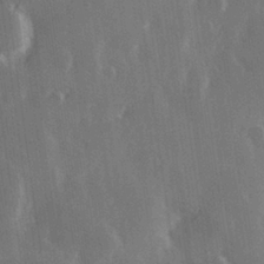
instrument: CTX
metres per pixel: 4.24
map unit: Hve
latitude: 28.1200
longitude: 149.0865
